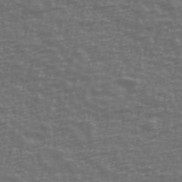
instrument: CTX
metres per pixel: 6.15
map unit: Ave
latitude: 39.8772
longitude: -113.8394
